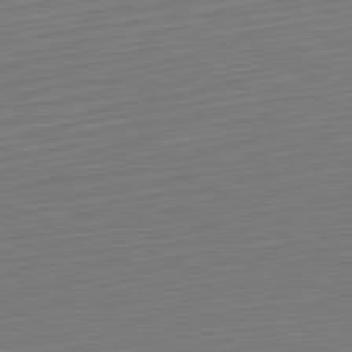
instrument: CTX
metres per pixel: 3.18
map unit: Hpe
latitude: -82.3873
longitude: 11.6344
